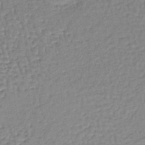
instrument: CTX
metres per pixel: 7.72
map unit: lHb
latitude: -36.2739
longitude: 61.7289
